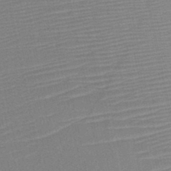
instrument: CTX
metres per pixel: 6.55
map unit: HNb
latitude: -46.2550
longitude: -41.8016
